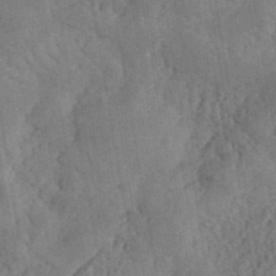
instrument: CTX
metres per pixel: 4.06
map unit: ANa
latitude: 41.0836
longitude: 52.2172
